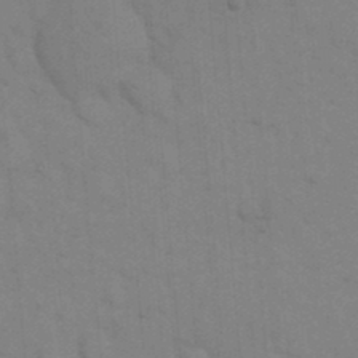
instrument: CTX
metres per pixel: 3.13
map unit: eHh
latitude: 18.6679
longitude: -64.1011
